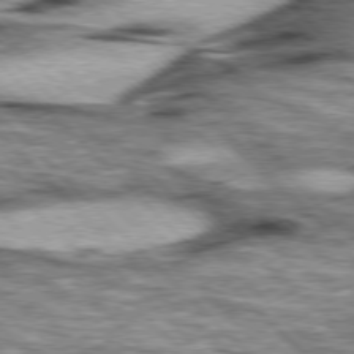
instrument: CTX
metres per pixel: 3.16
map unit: lApd
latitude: 76.9324
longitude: -50.8191
